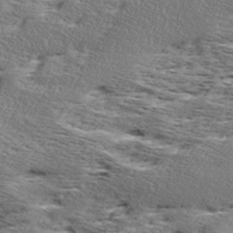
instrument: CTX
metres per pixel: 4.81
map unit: Ave
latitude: 16.9136
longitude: -137.8017
